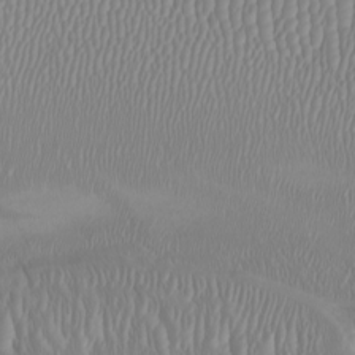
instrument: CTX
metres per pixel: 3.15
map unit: Htu
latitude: -7.1809
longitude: -70.0633
